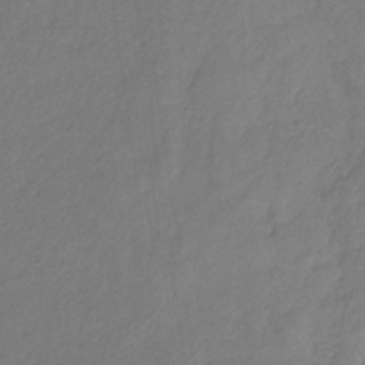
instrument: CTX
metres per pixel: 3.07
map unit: HNhu
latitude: -29.4643
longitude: 66.5574
